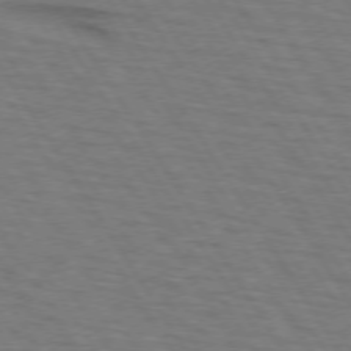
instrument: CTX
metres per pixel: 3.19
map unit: lApd
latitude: 73.0459
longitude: -72.6869
